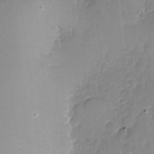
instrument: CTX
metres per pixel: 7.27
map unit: Nhu
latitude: -17.5399
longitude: -57.4615
